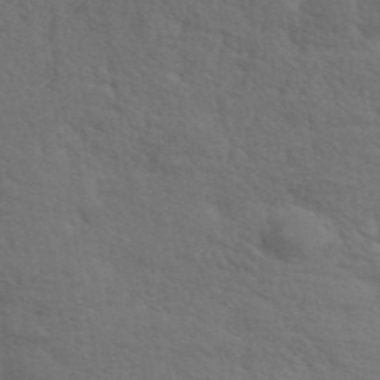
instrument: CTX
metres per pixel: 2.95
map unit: ANa
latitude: 42.0255
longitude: 54.7463
